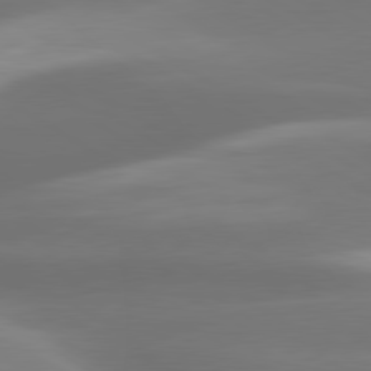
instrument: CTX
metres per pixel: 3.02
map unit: lApd
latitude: 80.2333
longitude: -138.5168
